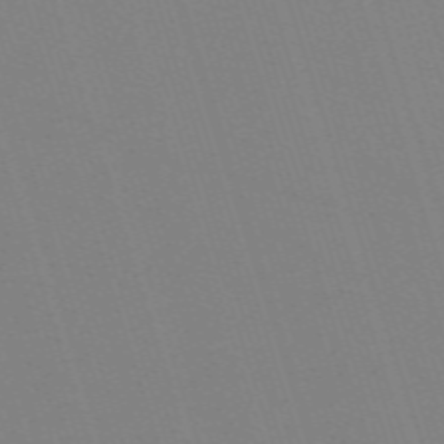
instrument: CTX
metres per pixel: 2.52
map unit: eHh
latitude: -62.8975
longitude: 50.8975
